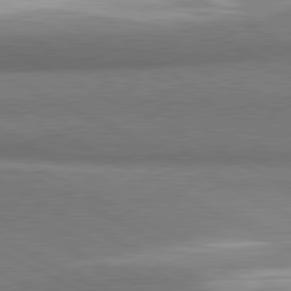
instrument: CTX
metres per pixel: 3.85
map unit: lApd
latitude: 81.0647
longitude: 165.3510
